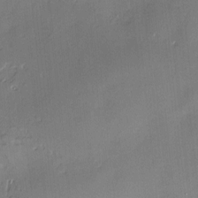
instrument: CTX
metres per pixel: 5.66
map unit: Hve
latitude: -9.1053
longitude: 175.3698
